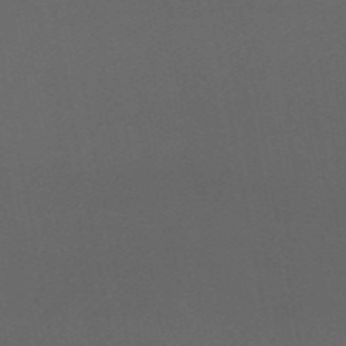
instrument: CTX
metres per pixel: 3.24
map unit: ANa
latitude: 48.9892
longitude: -73.6505
